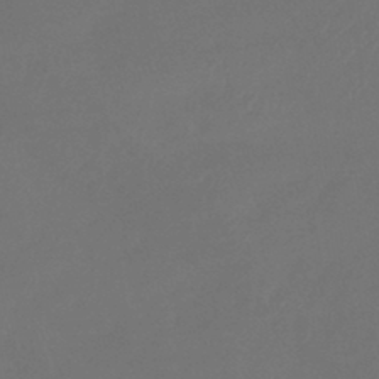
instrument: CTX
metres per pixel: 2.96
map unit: lHb
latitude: -43.6721
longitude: 75.5777
